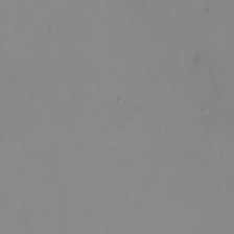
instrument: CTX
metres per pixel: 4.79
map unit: eHh
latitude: -5.4832
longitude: -80.3467
